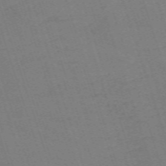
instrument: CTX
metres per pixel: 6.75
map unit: eHh
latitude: -63.6344
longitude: 51.1620
